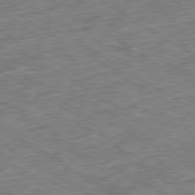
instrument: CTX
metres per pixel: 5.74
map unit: Ap
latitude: -80.2362
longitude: -84.7624
